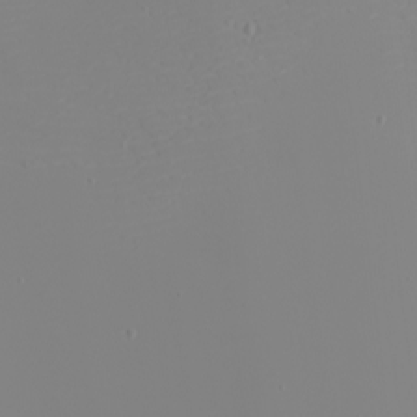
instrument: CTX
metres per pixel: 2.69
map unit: eHh
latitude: -5.6910
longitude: -85.6694
